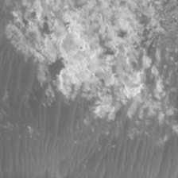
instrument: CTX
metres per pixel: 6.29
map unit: Htu
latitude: 2.8758
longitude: -20.8191
